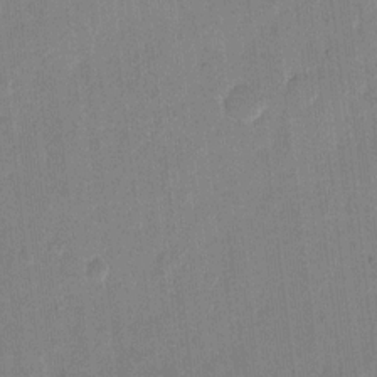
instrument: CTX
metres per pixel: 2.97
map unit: eHh
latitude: 12.8002
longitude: -68.7624
